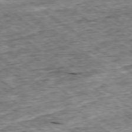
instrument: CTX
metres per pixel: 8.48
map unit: Ap
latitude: -79.0675
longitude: -86.3845
